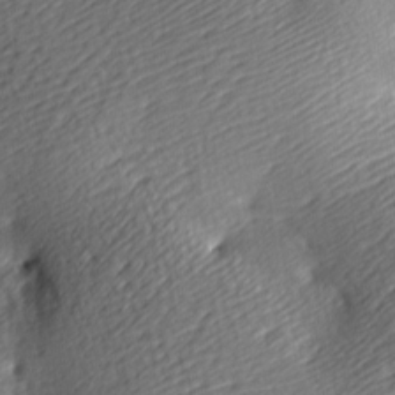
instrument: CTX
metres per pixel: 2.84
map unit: lAa
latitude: -9.5210
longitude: -126.0255
